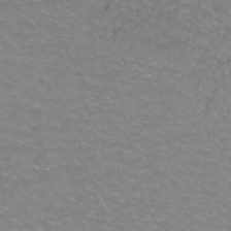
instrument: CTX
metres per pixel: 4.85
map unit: Ht
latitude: 1.7449
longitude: -32.7246
